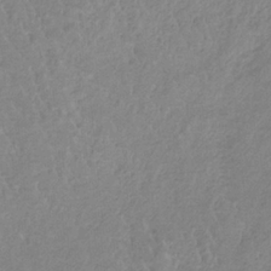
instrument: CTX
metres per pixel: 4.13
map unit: HNb
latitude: -33.7289
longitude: 58.9541
